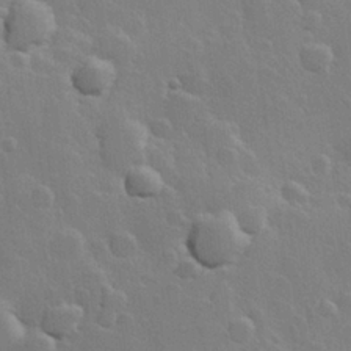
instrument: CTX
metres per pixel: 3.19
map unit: Hve
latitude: 23.3293
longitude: 148.6519
